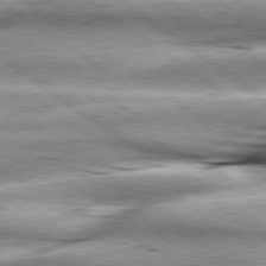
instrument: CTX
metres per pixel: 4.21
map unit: lApd
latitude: 79.6127
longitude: -141.0458
